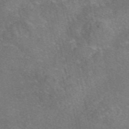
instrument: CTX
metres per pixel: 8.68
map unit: eAb
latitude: 46.9703
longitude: 104.7463
